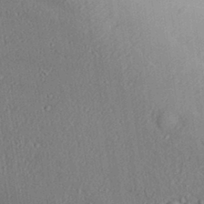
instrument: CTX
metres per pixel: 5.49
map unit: Aa
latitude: 31.8395
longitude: -144.5168
